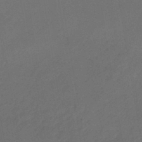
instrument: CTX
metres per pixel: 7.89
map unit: eHb
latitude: -46.4629
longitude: 85.4454
